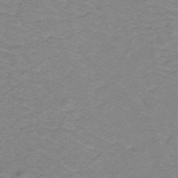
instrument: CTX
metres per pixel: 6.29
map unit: lHb
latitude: -31.5966
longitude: 65.4833
